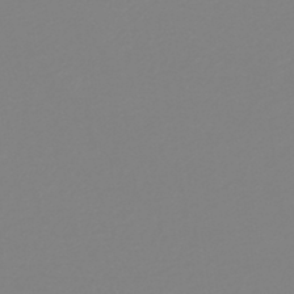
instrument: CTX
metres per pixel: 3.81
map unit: HNb
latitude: -41.3509
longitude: 51.4643
